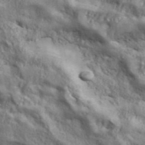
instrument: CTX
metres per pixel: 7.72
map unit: ANa
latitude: 43.1592
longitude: -87.7449
